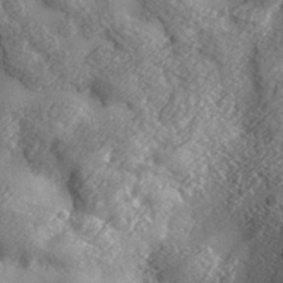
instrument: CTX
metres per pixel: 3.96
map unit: lHvf
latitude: 36.0822
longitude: -90.3845
